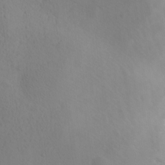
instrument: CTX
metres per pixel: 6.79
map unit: Ave
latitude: -9.0486
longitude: -121.5749
